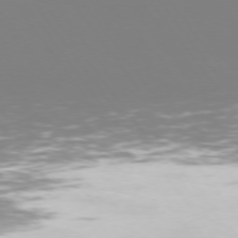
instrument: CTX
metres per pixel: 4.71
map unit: Hpe
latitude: 74.0633
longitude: -123.8016
